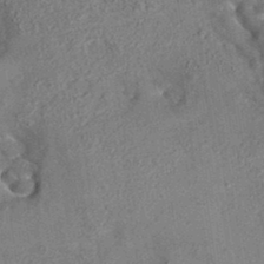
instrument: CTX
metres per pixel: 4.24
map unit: eAb
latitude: 35.1970
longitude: 112.1984
